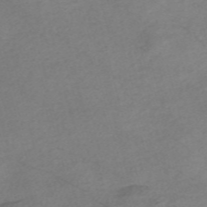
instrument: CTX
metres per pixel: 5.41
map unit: Nve
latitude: -57.6344
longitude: 54.1039
